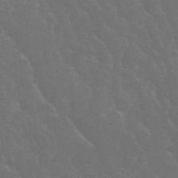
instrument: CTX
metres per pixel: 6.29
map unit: Nhu
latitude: 23.7261
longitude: -61.9150
